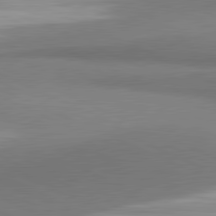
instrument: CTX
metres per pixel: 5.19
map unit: lApd
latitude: 81.4993
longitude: 161.1053
